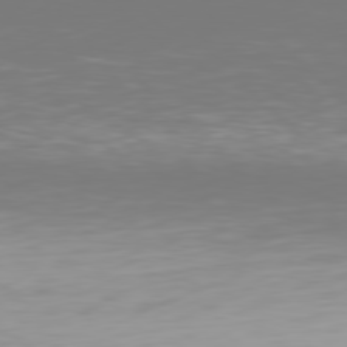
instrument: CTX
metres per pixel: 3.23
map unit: Hpe
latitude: 78.3279
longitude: -166.8191
